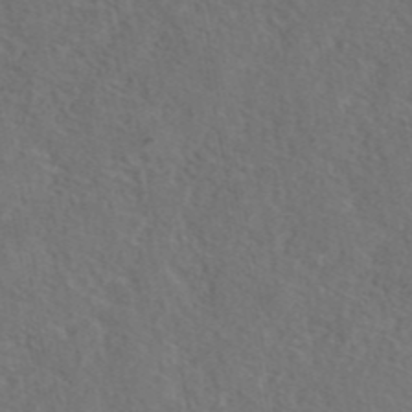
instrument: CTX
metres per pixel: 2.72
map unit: eAb
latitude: 42.9892
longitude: 104.7463
